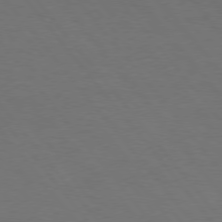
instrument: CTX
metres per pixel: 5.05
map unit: Hpe
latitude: 75.6316
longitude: -144.7057
